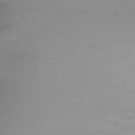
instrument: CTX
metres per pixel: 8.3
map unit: Ht
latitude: -15.8423
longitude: -45.8205
